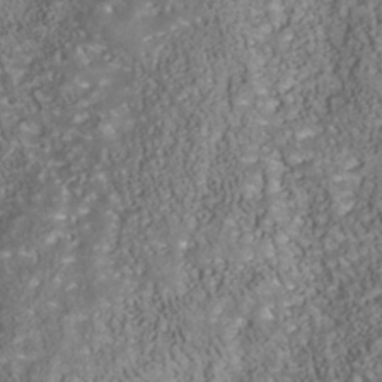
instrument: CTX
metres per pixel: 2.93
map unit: Nhu
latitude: -40.2550
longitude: -85.2915
